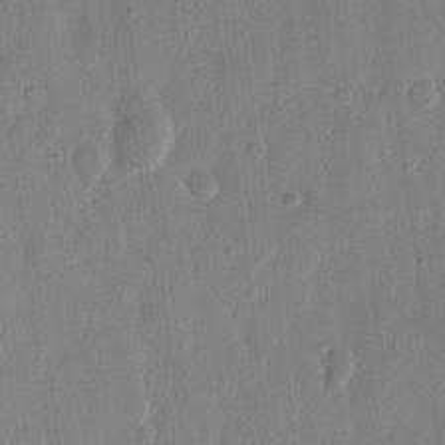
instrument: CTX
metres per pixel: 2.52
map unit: eHh
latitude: 13.2537
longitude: -69.2726
